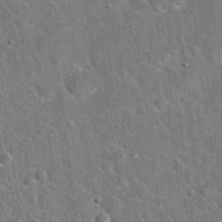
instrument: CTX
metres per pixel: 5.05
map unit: Hto
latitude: 21.5938
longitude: -51.3103
